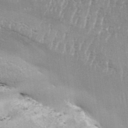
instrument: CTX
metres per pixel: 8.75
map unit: Aa
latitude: 33.2348
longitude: -135.4993
